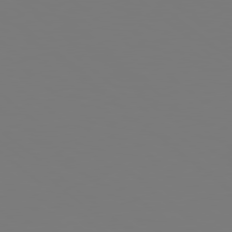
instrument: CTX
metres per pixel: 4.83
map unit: Hpe
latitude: 78.5168
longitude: -163.6127
